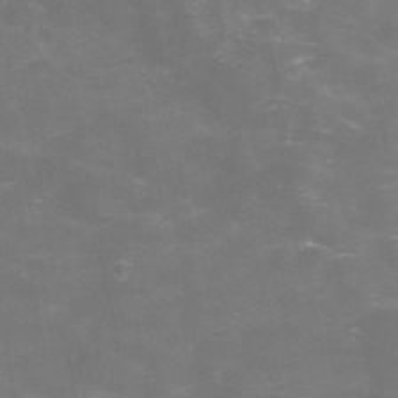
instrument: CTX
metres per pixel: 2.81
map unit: Hve
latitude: -30.8219
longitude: 95.3320
